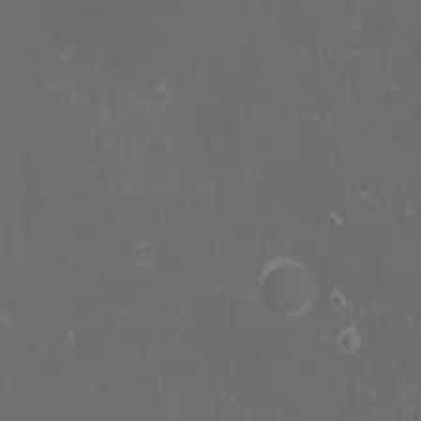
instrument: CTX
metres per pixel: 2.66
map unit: eHh
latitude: -1.6155
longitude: -80.4601
